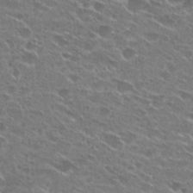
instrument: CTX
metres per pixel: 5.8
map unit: Hto
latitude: 24.9702
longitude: -43.1970
